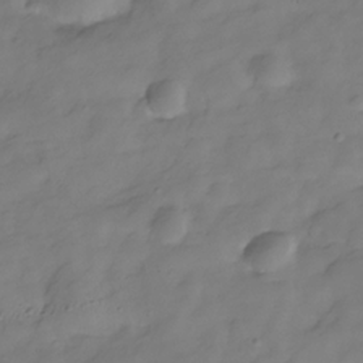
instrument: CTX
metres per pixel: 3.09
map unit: Hve
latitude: -29.3321
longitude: 91.9367
